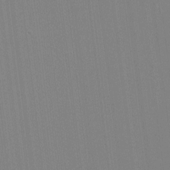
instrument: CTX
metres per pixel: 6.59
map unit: HNhu
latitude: -1.7667
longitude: -6.4979
